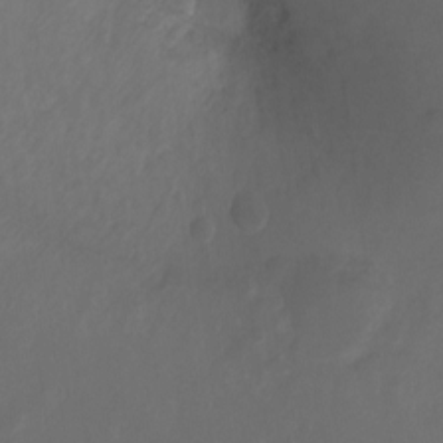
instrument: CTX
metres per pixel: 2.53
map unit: Ht
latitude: -10.7274
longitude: -35.3670
